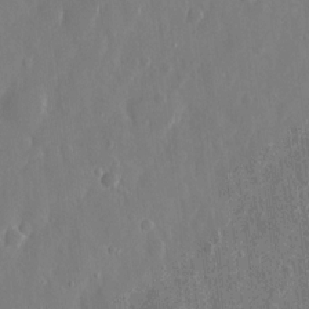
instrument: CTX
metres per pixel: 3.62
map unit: eHh
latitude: 12.0633
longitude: -71.4993
